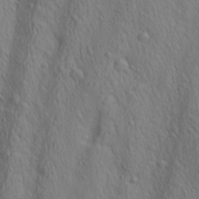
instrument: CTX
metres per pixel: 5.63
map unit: lAa
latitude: 22.4412
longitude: -138.0633
